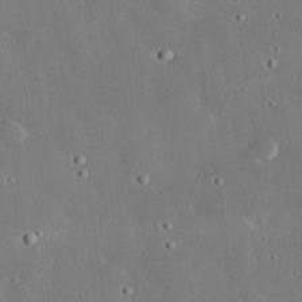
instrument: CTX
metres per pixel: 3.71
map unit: lHvf
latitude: 32.8380
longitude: -84.0444
